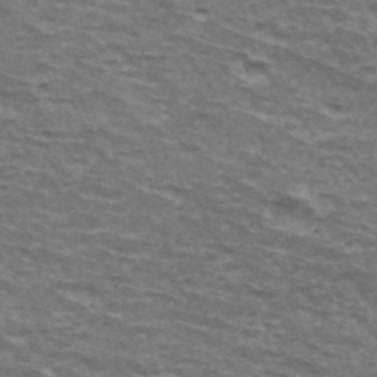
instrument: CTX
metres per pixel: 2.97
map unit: Hto
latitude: 34.4979
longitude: -42.4979
